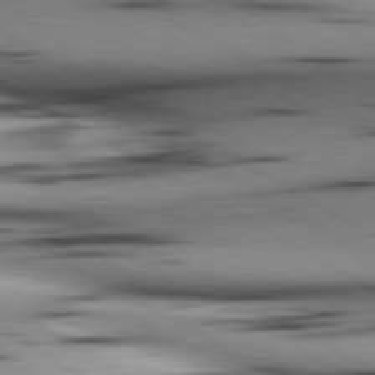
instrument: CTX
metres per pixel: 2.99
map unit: lApd
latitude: 80.4601
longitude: 157.7477
